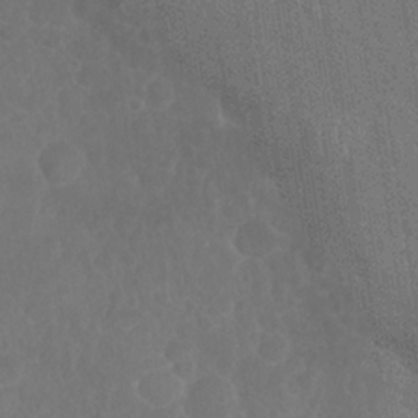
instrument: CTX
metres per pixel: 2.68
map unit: Nhu
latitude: 26.8947
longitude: -64.4979
